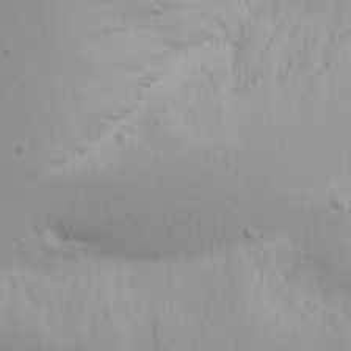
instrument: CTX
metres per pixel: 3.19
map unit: Aa
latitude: 21.6883
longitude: -142.3467
